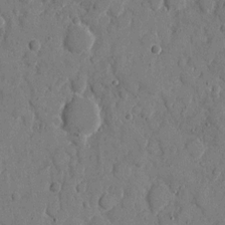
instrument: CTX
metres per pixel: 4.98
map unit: eHh
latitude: 8.1578
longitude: -67.1781
